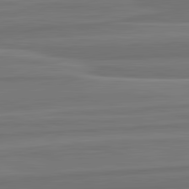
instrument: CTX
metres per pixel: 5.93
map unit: lApd
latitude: 82.8380
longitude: 169.4454
